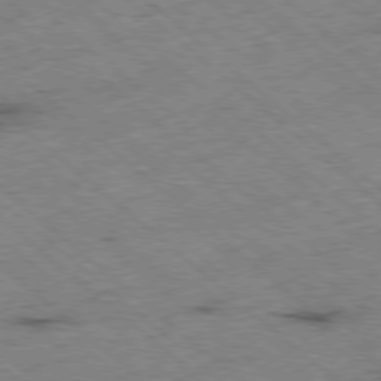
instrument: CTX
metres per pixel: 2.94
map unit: Ap
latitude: -78.6329
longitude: -49.3860
